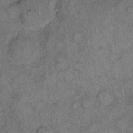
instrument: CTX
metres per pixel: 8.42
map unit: eHh
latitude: 9.9528
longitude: -63.7450
